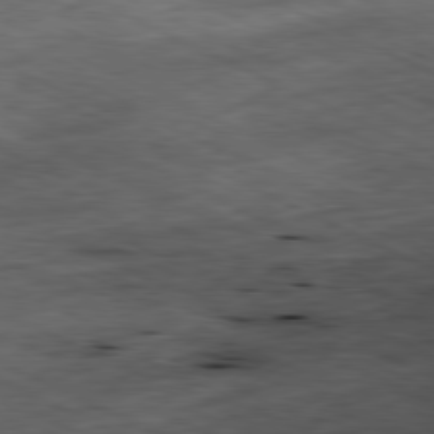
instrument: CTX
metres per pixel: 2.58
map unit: Ap
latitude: -80.8786
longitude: -91.0647
